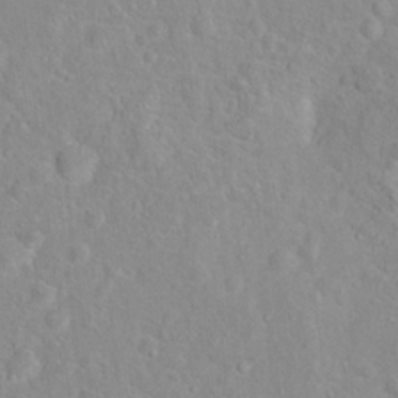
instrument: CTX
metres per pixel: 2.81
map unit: Hto
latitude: 16.3278
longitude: -41.8583
